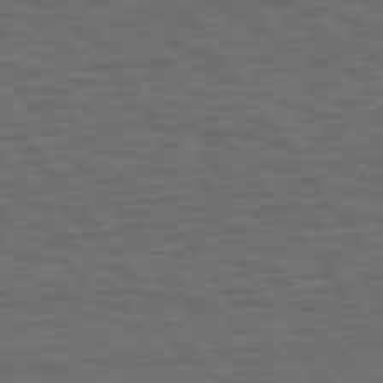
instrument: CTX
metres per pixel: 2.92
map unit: Hpe
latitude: 75.2726
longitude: -136.6680
